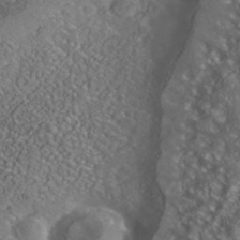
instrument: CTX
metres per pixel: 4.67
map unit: Nhe
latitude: -40.9353
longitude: -99.0836
